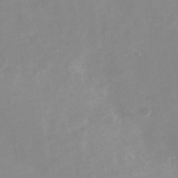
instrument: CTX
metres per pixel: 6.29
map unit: Nhu
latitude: -27.5588
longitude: -75.5749
